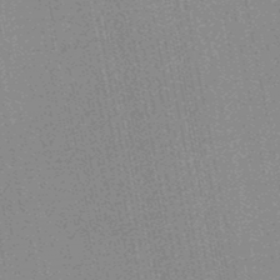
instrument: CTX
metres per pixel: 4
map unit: HNhu
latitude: -48.5385
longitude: 99.4076
